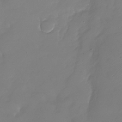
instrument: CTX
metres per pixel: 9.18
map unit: Nhu
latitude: -28.5196
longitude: -59.3293
